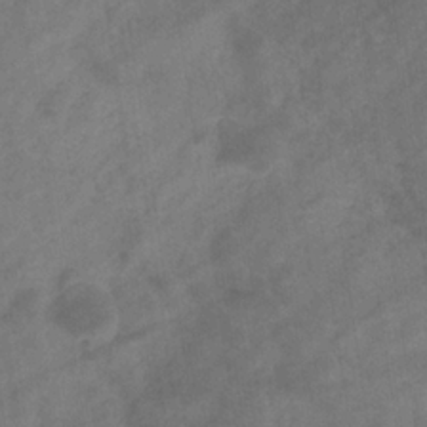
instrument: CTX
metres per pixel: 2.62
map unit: eHb
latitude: -32.2740
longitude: 71.4832
